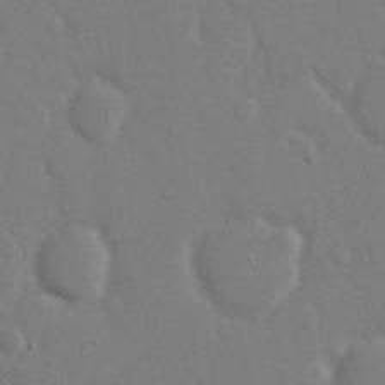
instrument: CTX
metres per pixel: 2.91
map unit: eHh
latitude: 14.3279
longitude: -71.4615
